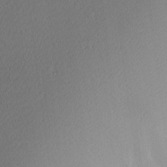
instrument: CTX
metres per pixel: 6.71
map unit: Nhu
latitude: 1.3292
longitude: -77.4426
